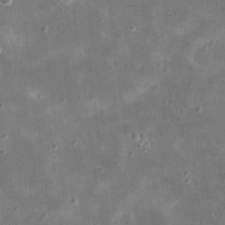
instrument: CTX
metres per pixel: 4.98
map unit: eHh
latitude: 21.1592
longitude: -66.7246
